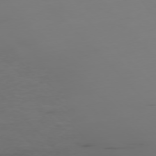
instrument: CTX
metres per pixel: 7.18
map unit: Ap
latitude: -77.0486
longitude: -82.8757
